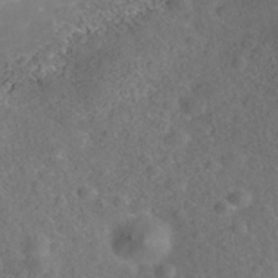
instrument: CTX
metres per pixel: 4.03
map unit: Nhe
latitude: -40.6140
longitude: -99.7827
